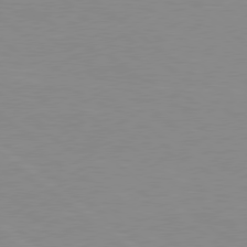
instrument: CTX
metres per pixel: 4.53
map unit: Hpe
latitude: 78.4412
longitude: -124.4223
